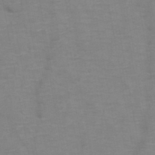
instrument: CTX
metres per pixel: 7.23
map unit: HNb
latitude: -47.1242
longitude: -47.7639
